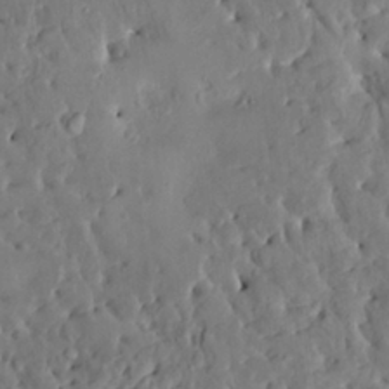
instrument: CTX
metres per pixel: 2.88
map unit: HNhu
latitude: 6.1389
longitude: -0.4034
